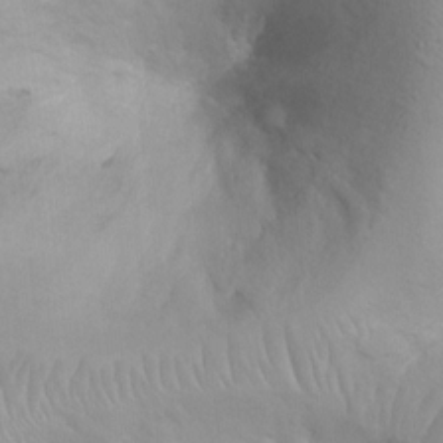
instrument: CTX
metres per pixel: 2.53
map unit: Ht
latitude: 3.1025
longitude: -26.2712
